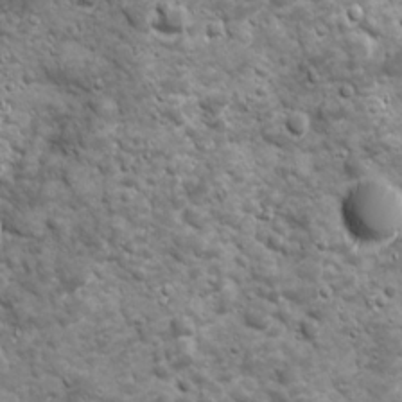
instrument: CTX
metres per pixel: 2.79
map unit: Ave
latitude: 16.6491
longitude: -133.5749
